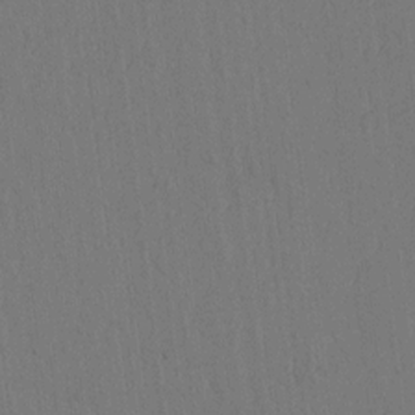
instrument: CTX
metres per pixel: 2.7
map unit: lAvf
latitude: 8.8002
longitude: 164.7841
